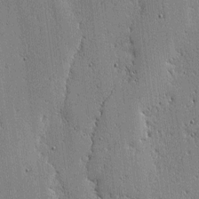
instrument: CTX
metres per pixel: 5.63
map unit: lAvf
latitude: -1.4266
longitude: -105.5938
